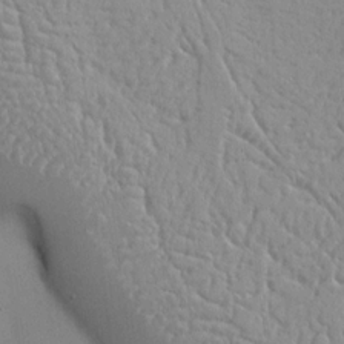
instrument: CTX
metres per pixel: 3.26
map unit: Nhu
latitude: 15.1970
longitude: -78.3656
